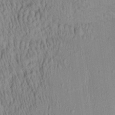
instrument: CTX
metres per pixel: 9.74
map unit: Aa
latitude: 27.2915
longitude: -135.7260
